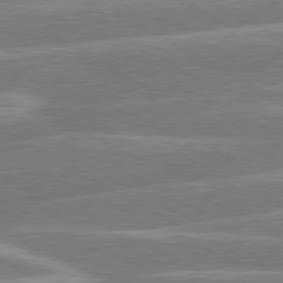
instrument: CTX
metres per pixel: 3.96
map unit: lApd
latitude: 80.5357
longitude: -131.8206
